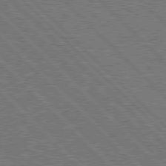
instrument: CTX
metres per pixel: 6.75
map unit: Hpe
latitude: 77.8583
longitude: -151.0458
